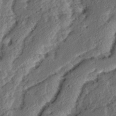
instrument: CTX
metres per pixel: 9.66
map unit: Ave
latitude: 14.4790
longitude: -136.8947
